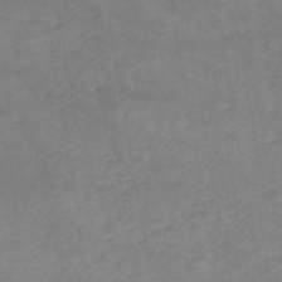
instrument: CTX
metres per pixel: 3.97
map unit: HNb
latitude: -54.3684
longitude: -34.6112
